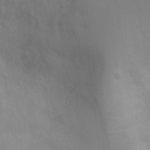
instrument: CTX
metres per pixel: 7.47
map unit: Nhu
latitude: 4.0822
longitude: -16.9892
